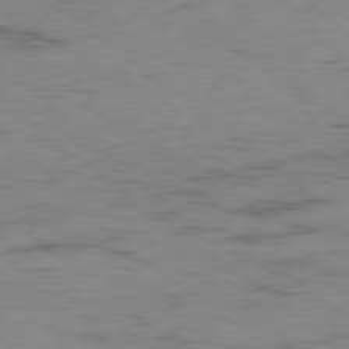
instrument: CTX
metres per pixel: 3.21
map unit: Hpe
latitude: -79.0486
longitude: 16.5196
